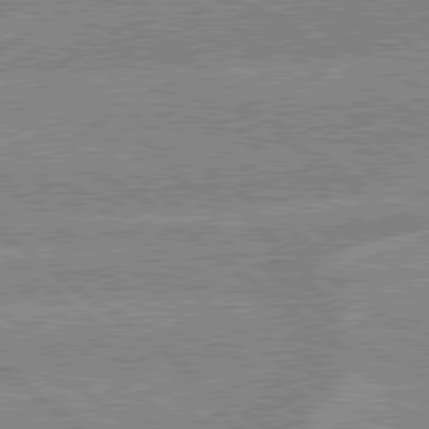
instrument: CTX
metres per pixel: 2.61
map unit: lApd
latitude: 79.2348
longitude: -160.1200
